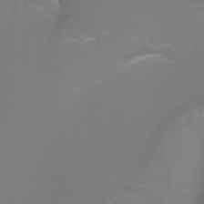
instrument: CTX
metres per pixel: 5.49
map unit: Nhu
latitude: -5.1053
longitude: -73.9339
